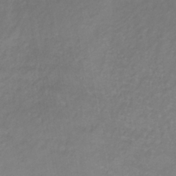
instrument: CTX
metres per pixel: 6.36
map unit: lHb
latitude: -38.2929
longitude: 72.1983
